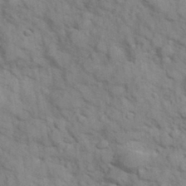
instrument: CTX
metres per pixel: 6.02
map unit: Hve
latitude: 31.9339
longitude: 151.2565
